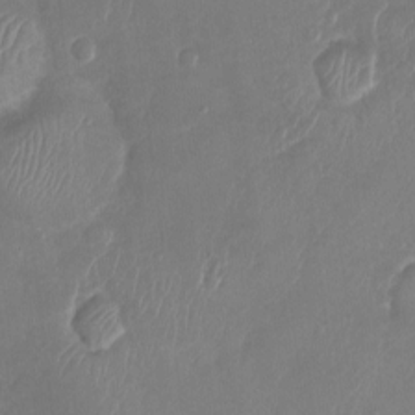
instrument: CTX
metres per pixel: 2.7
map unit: Ht
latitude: -2.8219
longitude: -20.5546
